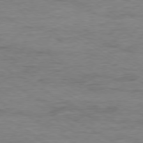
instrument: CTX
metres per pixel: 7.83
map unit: Ap
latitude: -79.3887
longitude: -83.9528
